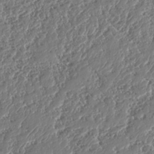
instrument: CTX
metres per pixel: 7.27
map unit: HNhu
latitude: -37.7288
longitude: 33.2943
